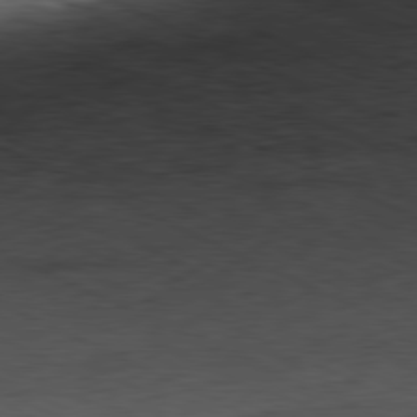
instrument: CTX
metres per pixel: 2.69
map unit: Ap
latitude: -81.2943
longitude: -72.1200
